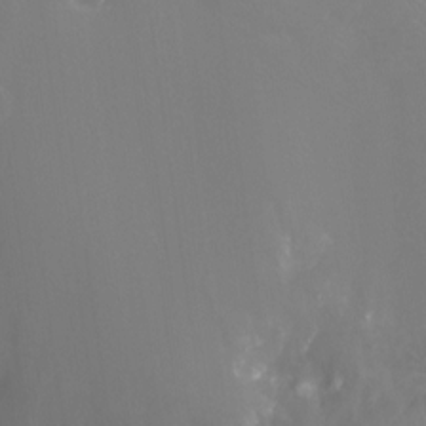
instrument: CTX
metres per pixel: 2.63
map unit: Ht
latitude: -8.8597
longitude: -46.1956
